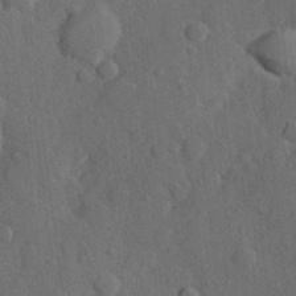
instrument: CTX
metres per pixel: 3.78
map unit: Hve
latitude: 24.7246
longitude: 149.2376
